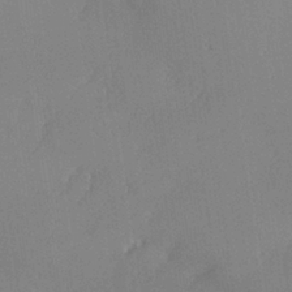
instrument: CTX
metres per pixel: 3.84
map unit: lHvf
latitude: 25.9906
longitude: 140.8786
